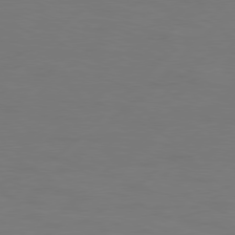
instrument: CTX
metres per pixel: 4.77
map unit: Hpe
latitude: 77.4615
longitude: -131.5938
